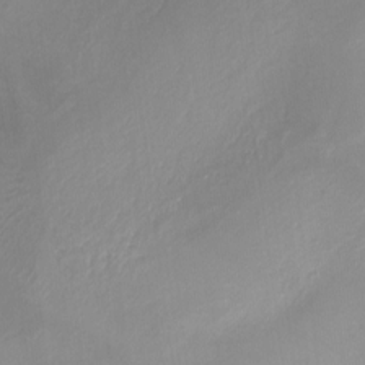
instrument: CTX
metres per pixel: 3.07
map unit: Ht
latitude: -17.2943
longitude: -45.4426
